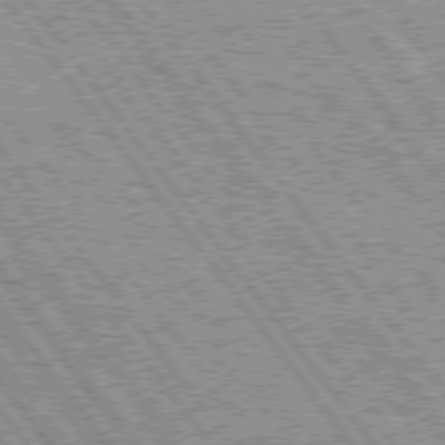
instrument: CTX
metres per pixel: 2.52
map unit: Hpe
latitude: 75.5182
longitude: -156.0633
